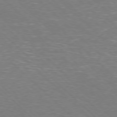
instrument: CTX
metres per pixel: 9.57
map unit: Hpe
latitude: -78.0472
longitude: 15.0298
